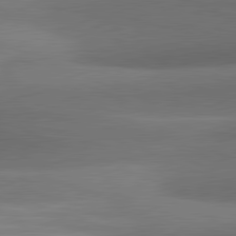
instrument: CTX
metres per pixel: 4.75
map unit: lApd
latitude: 81.5749
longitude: 132.1417
